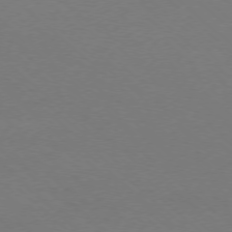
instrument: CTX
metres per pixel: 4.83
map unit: Ap
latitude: -76.4251
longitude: -76.9513
